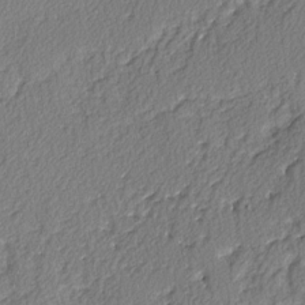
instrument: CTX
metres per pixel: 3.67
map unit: lAvf
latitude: -3.4832
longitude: -107.9339
